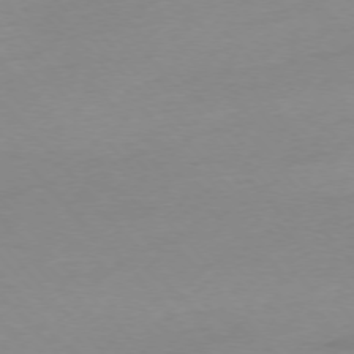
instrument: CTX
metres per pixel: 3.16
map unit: Ap
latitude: -76.0850
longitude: -71.7827
